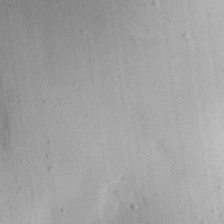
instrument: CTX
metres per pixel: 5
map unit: lHvf
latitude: 20.0633
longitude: -115.4237
